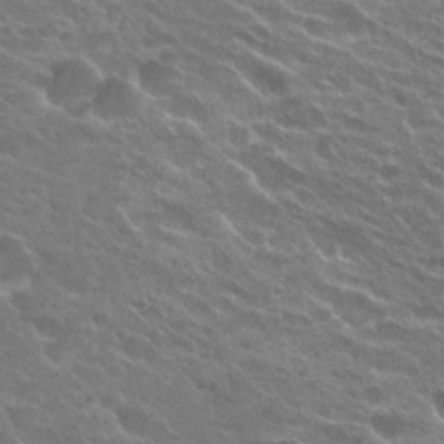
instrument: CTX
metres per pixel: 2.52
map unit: Hto
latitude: 24.6490
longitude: -37.8395
